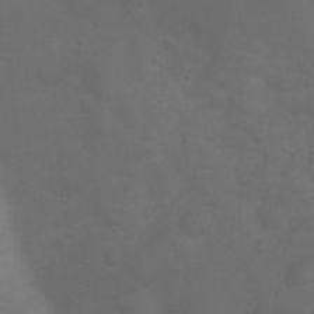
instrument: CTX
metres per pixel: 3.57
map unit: Ht
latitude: 2.1011
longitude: -22.4790
